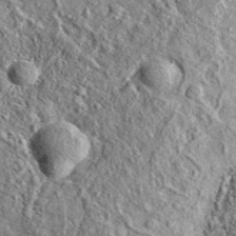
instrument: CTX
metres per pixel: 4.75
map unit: eAb
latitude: 36.6679
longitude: 109.9178
